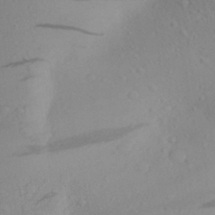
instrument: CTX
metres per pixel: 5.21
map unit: Aa
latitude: 26.3278
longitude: -147.8017
